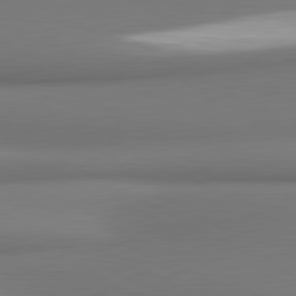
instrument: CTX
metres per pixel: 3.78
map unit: lApd
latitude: 81.2726
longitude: 178.0283
